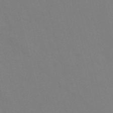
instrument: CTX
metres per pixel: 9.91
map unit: Nve
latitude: -58.1227
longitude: 61.6722
